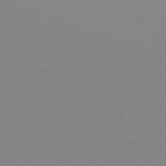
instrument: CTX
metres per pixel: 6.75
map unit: Hpe
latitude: 78.3468
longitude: -176.1200
